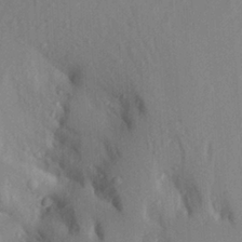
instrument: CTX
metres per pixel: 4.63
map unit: Aa
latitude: 24.4223
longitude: -150.4979
